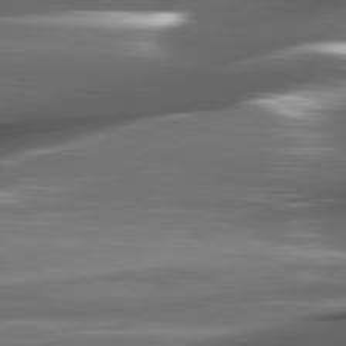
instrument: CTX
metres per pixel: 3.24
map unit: lApd
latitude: 82.0444
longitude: -140.3278
